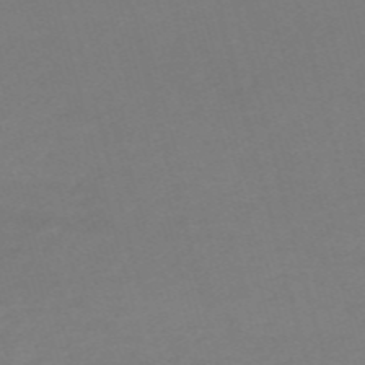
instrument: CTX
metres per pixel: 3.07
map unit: Nve
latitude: -58.8030
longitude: 58.2361
